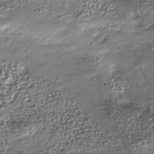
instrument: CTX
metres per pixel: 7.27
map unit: Nhu
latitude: -41.1053
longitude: -86.0444
